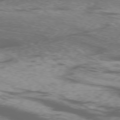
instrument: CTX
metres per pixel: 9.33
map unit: Ap
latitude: -76.9920
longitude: -68.5546
